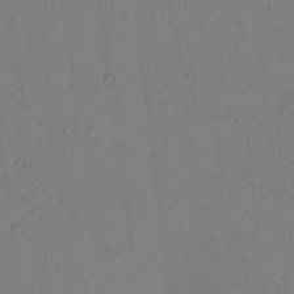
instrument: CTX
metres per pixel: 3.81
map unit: Htu
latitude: 3.3481
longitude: 178.4629
